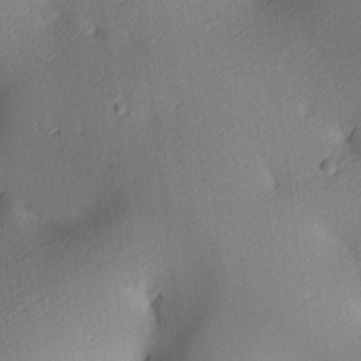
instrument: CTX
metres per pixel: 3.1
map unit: lAa
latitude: 3.7071
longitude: -116.4034
